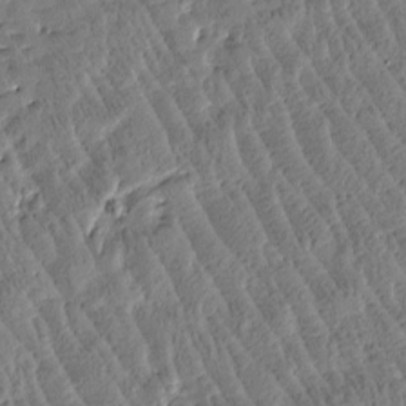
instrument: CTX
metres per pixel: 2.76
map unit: Htu
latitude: -3.2942
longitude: 176.3117
